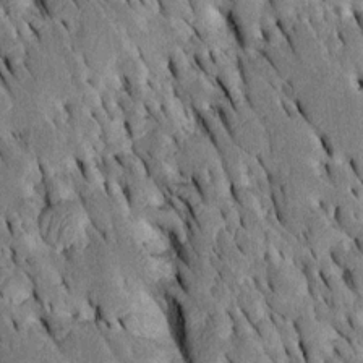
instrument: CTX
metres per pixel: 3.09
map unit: Htu
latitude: -2.8974
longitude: 150.6140
